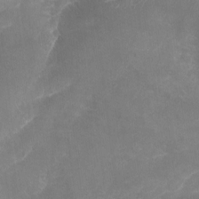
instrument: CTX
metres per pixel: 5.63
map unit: Nhu
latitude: -16.8786
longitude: -57.6127
